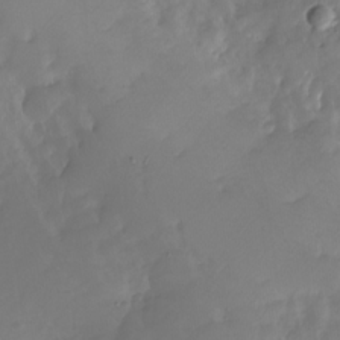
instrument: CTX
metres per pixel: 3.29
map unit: Nhu
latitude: -27.0675
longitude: -71.1592
